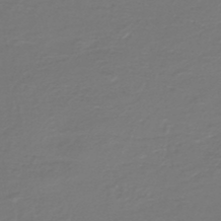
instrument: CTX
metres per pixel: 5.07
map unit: HNb
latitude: -47.4832
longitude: 52.8974
